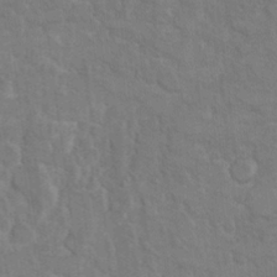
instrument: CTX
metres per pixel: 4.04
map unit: Hto
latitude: 9.8772
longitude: -35.7260
